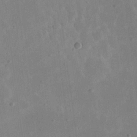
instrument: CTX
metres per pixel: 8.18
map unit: eHh
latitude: 19.2726
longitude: -70.7435
